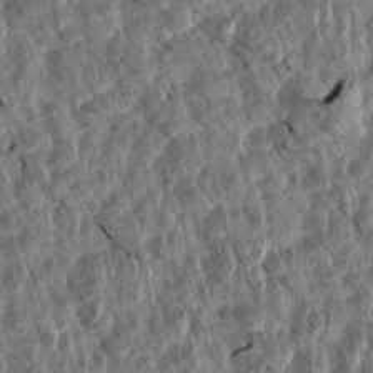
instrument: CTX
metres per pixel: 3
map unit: Aa
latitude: 14.2334
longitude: -141.1592
